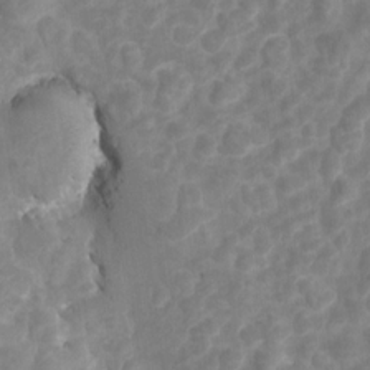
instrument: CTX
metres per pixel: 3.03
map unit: Hto
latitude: 5.4237
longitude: -32.9703
